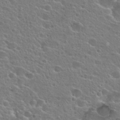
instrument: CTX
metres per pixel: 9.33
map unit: Hto
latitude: 25.0647
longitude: -44.9513
